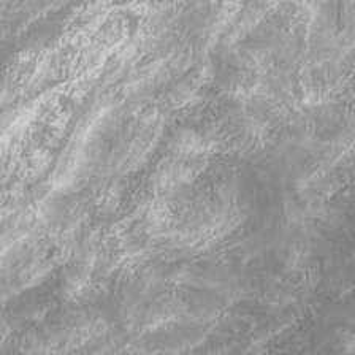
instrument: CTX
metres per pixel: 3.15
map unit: Htu
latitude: -6.9352
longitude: -49.0269
